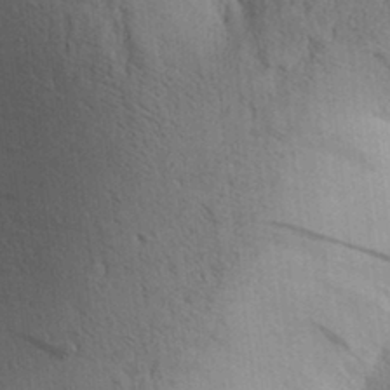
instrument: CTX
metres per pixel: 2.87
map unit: Aa
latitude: 26.1578
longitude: -148.6302
